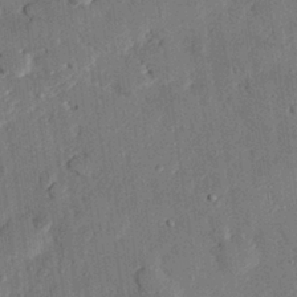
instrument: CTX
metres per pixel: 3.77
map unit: eHh
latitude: 28.0633
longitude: -82.3089
